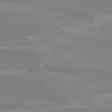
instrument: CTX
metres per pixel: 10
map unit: lApd
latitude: 74.7813
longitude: -66.8758
